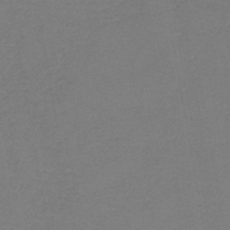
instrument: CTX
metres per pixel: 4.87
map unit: lHb
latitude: -42.3495
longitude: 76.6330
